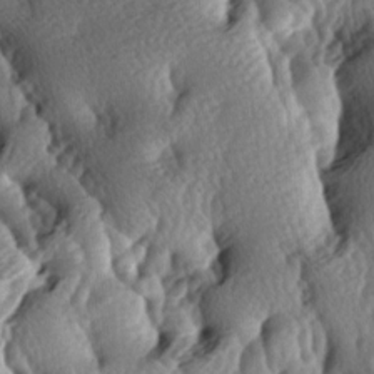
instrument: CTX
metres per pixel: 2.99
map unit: lAa
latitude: -5.3887
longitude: -124.7057
